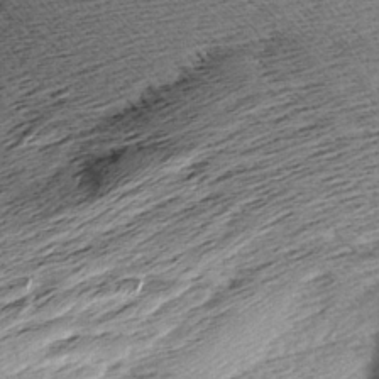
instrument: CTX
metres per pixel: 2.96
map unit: Aa
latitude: 8.1200
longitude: -140.4978
